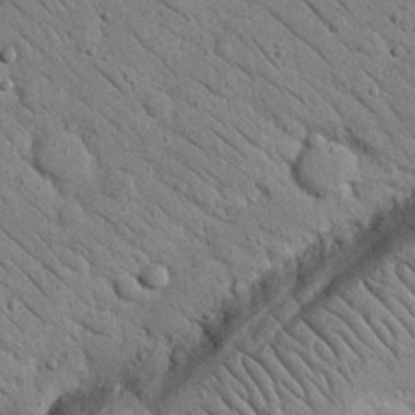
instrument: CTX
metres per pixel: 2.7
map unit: Nhu
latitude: 23.7072
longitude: -74.2145
